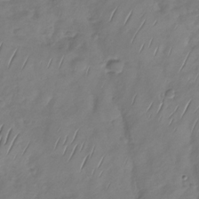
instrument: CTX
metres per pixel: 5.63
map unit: Nhu
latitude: -29.5021
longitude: -58.8380
